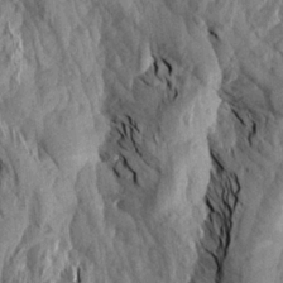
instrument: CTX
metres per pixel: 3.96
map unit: Aa
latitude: 19.0836
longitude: -145.9339
